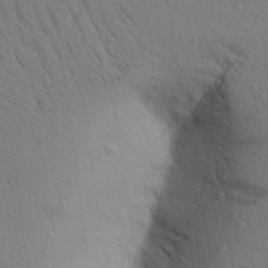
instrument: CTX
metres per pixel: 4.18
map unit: Aa
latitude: 26.5357
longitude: -148.2145
